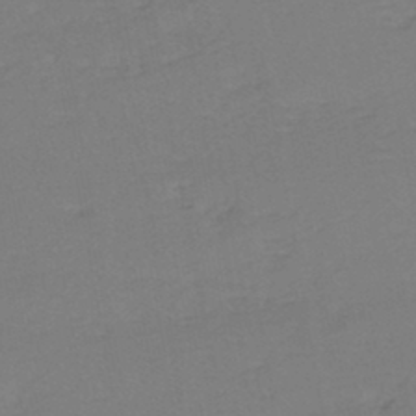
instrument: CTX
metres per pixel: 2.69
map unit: eHh
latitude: -44.6519
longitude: -29.2915
